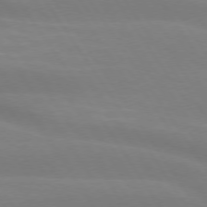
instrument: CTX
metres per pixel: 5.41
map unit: lApd
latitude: 74.1011
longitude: -48.7057
